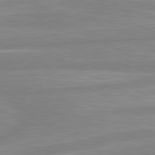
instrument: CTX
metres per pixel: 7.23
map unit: lApd
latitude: 80.4601
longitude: -168.2712
